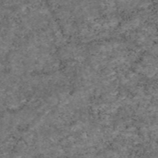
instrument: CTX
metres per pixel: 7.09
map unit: eAb
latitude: 46.7813
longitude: 118.1228
